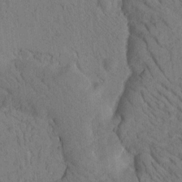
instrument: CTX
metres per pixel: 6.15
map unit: Htu
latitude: -1.6155
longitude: 172.5762
